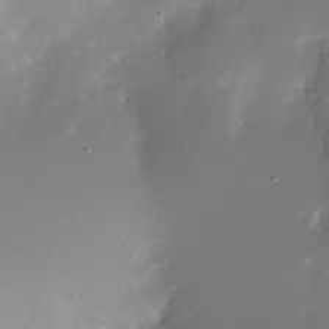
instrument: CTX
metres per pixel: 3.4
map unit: Nhe
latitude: -31.8800
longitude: -117.1214
